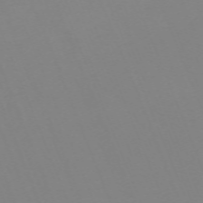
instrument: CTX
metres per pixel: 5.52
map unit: Nhu
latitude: -67.0297
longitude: 38.0661
